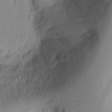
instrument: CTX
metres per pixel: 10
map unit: eHh
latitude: 9.9906
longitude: -74.2900
